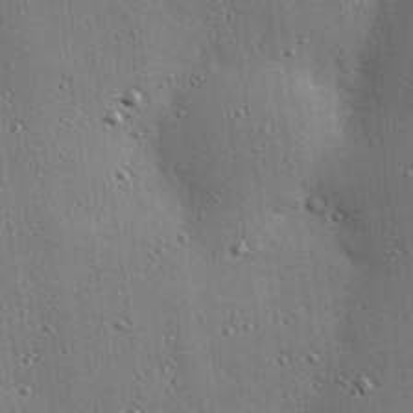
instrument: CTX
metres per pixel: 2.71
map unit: eHh
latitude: 23.9339
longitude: -89.3860
